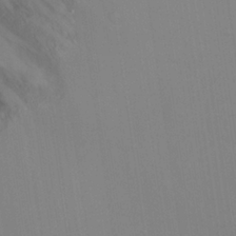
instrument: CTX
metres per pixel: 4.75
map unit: eHh
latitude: 24.9702
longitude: -63.3104
